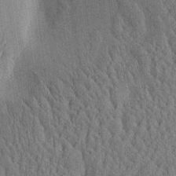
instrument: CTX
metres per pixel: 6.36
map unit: eHh
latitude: -3.9178
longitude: 14.8408
